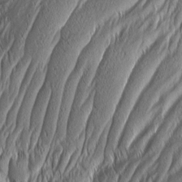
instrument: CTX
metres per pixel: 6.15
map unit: Aa
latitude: 8.3278
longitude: -130.5168
